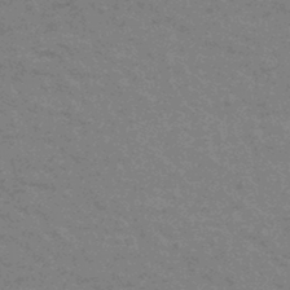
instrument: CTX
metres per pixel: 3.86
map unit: eHb
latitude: -44.0472
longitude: 89.3509
